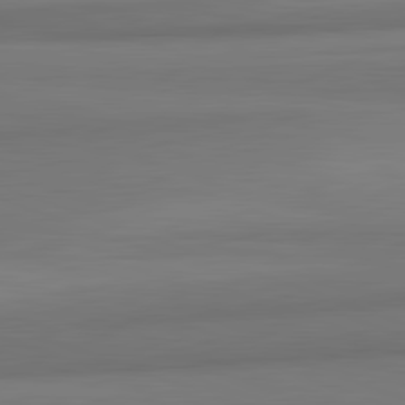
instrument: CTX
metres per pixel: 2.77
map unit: lApd
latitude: 82.2900
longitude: 169.2376
